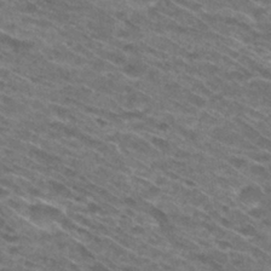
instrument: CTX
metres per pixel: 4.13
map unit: Hto
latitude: 30.8947
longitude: -46.4601
